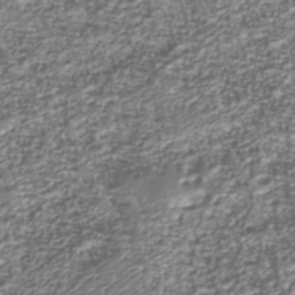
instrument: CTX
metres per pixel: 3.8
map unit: Nhu
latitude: -38.8975
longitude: -82.5167
